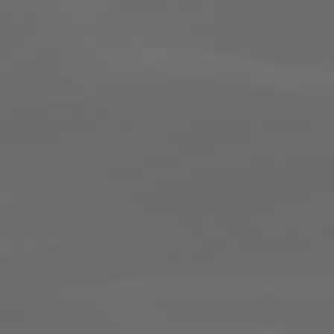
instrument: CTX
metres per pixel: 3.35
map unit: lApd
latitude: 80.2333
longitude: -90.5357
